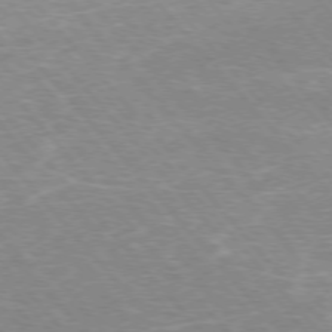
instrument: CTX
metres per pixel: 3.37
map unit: Hpe
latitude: -76.5952
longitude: -13.3482
